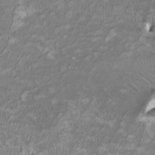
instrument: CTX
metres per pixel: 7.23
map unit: HNhu
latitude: 1.9339
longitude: -3.0647
